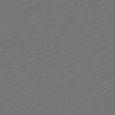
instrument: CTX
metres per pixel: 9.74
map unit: lHb
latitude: -43.3509
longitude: 60.7274
